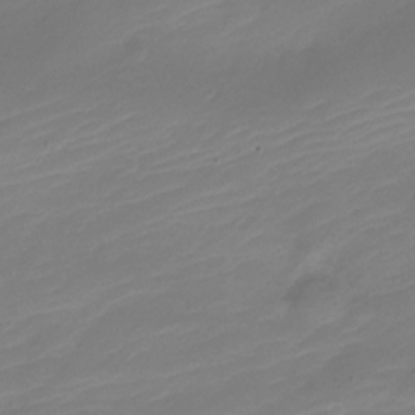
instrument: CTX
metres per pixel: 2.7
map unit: Nve
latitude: -21.5399
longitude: 105.7288
